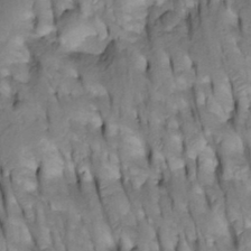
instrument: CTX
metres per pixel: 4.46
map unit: Htu
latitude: -4.0661
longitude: 150.5384
